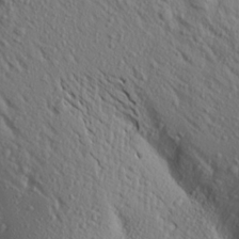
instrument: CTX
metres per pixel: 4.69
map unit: Aa
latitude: 18.2144
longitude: -147.8584
